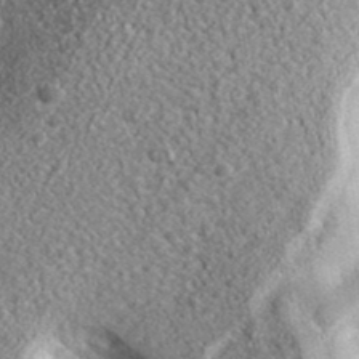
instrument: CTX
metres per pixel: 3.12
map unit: ANa
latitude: 40.2711
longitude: -90.0822
